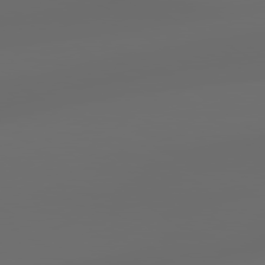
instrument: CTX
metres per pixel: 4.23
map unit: lApd
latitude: 79.2159
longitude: -139.7072
